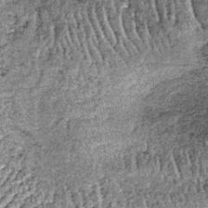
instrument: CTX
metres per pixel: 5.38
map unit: lHb
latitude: -39.9367
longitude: 67.0865
